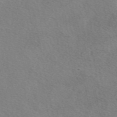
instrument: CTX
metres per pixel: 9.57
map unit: eAb
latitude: 50.6868
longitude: 110.9163
